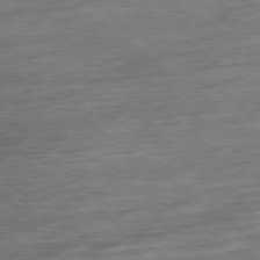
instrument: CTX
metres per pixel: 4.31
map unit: Ap
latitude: -79.3509
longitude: -48.4412
